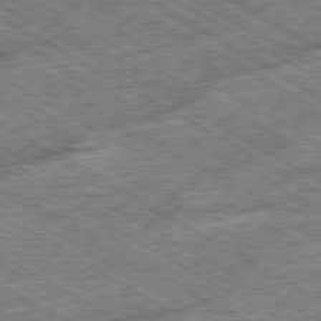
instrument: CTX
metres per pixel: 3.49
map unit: Ap
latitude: -80.0472
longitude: -79.2348
